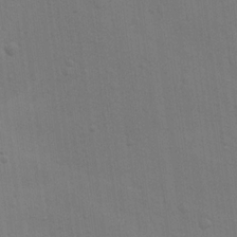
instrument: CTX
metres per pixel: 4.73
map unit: lAvf
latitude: -9.2754
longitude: -120.2712
